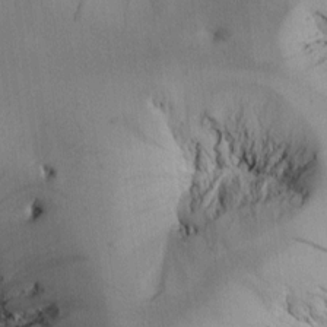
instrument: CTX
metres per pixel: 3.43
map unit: Htu
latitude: -0.1606
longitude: 173.5399
